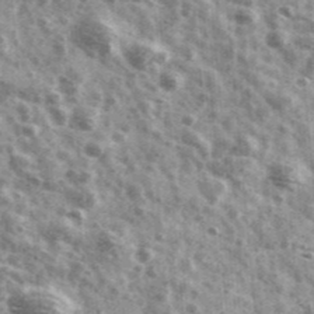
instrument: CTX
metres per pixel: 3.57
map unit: Ave
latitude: 41.5749
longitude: -106.7246
